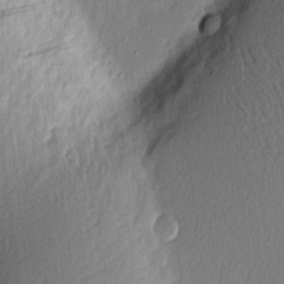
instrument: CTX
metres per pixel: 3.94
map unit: Nhu
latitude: 2.8191
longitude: -76.7435
